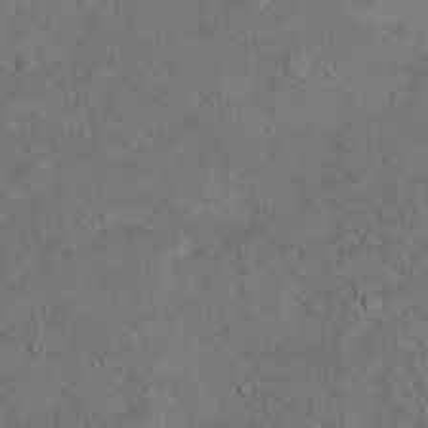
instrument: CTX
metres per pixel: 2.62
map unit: Ht
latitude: 15.5749
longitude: -37.7261
